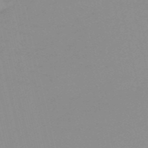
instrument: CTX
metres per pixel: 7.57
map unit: HNb
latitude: -56.2928
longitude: -43.1970
